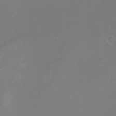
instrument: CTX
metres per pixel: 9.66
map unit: Nhu
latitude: -9.0675
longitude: -81.0269
